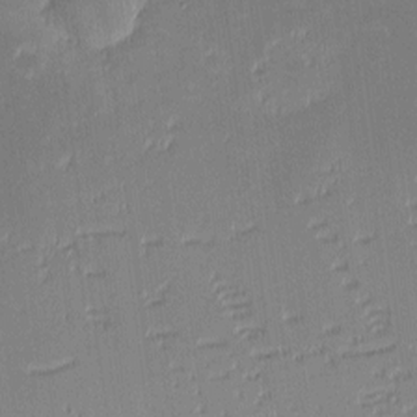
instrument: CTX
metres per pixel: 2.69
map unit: eHh
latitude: -2.4440
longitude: -83.8583
